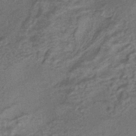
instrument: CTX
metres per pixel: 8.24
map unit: HNhu
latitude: -42.2361
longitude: 90.5007
